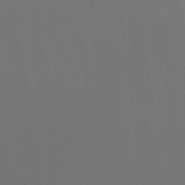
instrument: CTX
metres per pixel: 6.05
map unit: Ht
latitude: -15.6722
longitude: -42.1767
